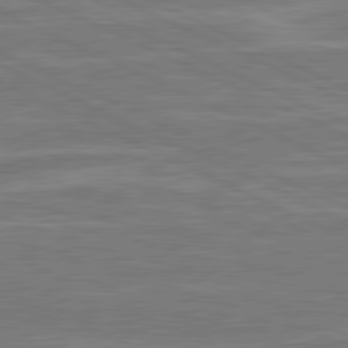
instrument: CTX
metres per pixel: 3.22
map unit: lApd
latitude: 81.1025
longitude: -175.4804
